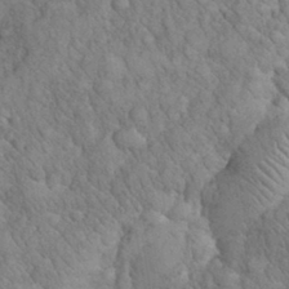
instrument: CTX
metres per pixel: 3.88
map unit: eHh
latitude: 32.3467
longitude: -66.0822
